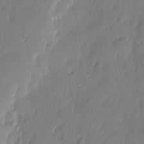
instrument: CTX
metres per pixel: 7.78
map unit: eHh
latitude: 3.4993
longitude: -76.3656
